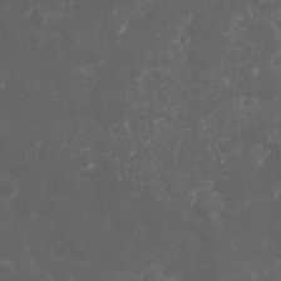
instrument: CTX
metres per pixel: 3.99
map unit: Nhu
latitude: 23.7638
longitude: -59.7828
